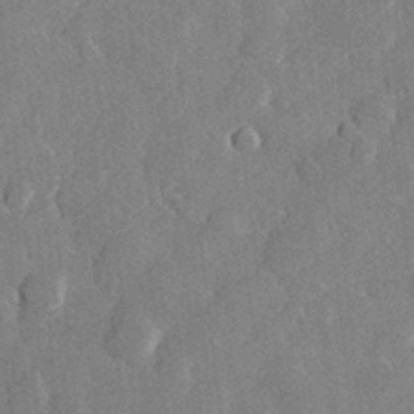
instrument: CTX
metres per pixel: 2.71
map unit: lHvf
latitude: 33.2159
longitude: -90.9514
